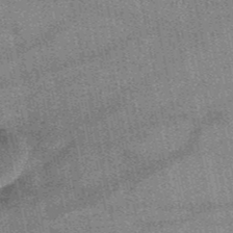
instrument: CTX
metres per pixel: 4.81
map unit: HNb
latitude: -52.1983
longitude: -42.4601
